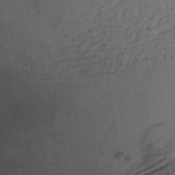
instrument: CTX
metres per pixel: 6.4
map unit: Aa
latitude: 28.6868
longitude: -137.4616
